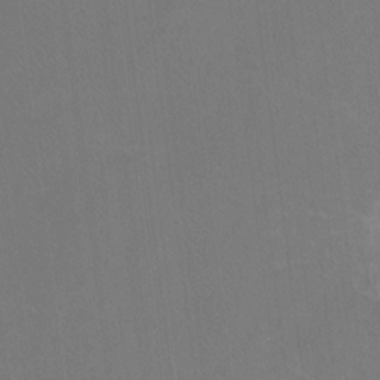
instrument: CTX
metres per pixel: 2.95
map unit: Hto
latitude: -12.0850
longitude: -40.3845
